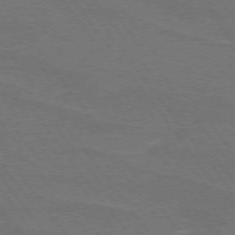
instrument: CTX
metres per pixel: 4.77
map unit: lApd
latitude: 74.8947
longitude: -57.4804
